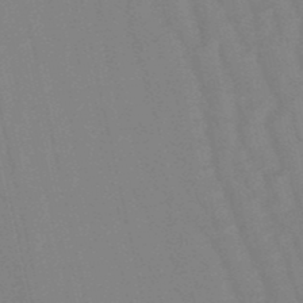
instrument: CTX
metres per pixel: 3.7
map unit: eHb
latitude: -50.1984
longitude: 77.0675
